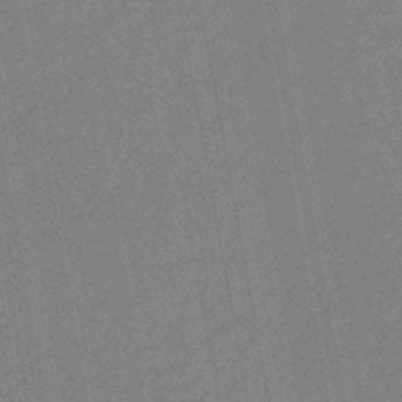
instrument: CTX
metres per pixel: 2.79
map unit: HNhu
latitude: -47.1809
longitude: 98.7841
